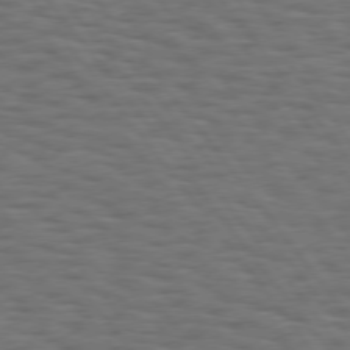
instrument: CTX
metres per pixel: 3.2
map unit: Hpe
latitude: 75.2348
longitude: -133.5182
